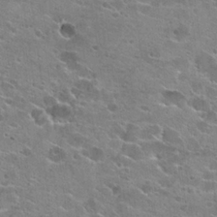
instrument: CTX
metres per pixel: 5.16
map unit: Hto
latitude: 23.2537
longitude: -42.5924
